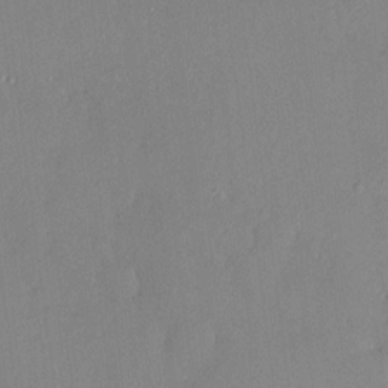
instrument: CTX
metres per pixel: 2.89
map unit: HNhu
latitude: 6.7246
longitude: 0.7275
